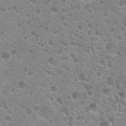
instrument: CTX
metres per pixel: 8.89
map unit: Hto
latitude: 22.8380
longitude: -50.3467
